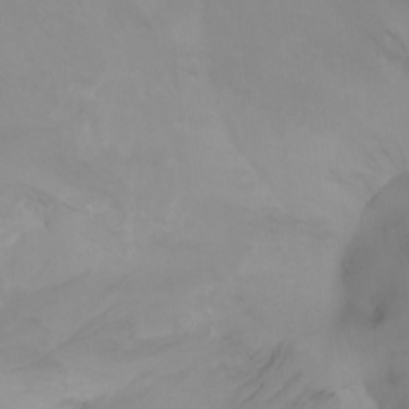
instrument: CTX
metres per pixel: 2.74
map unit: Nhu
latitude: -7.8800
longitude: -67.9717
